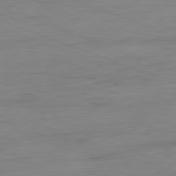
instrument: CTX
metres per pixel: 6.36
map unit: Ap
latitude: -81.1998
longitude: -90.1011
